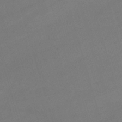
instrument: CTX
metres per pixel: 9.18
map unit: lHb
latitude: -47.1242
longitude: 63.5021
